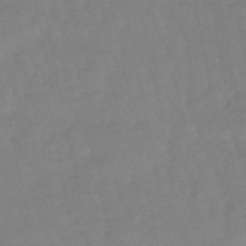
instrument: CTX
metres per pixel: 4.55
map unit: eHb
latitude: -49.3888
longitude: 77.4265
